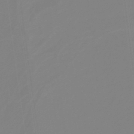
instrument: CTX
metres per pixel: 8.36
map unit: lHb
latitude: -40.9164
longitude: 51.5588
